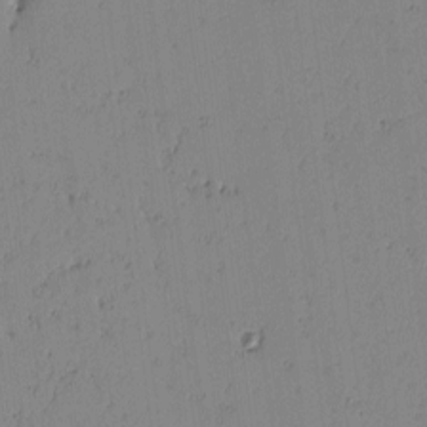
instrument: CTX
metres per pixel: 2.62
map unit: lAvf
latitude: -1.6911
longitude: -105.9528
